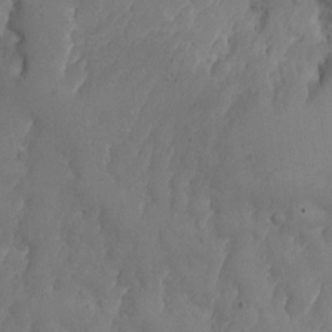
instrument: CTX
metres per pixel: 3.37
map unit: Nhe
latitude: -1.3888
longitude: -58.7435
